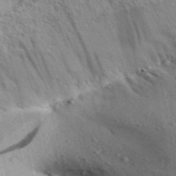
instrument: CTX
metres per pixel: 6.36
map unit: Aa
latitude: 31.7072
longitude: -137.1781
